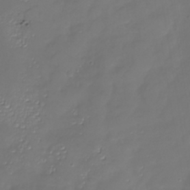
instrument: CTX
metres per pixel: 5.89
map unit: Nhu
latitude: -26.5384
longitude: -58.2900
